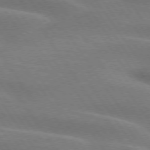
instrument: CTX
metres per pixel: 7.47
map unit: lApd
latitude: 74.9892
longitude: -58.9892
